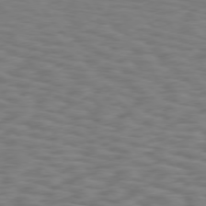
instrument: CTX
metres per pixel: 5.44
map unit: Hpe
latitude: 75.6694
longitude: -133.8772
